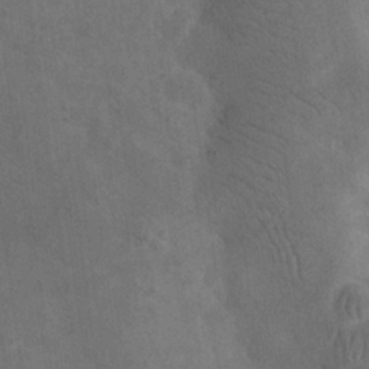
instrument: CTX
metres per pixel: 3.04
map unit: eHh
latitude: 24.5734
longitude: -67.4615
